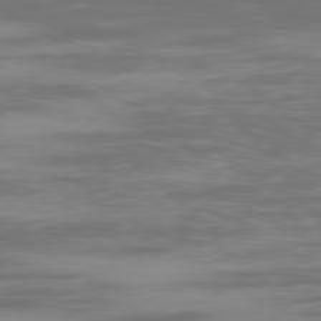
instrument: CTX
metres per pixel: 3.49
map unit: Ap
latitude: -80.2362
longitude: -59.1403
